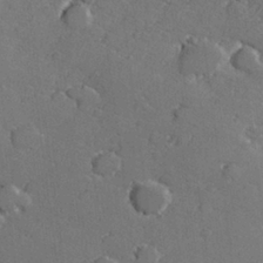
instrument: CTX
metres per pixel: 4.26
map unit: lHvf
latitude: 27.6505
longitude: 140.9542
